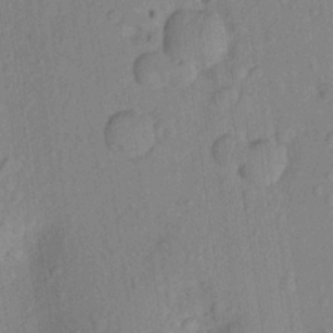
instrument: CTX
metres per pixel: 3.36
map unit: Aa
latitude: 23.2348
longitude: -146.7436
